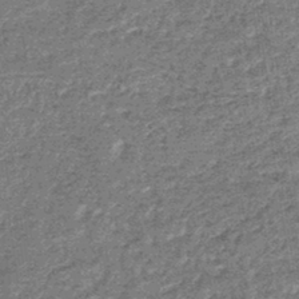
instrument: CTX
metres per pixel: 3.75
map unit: lHb
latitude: -44.3306
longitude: 66.8975
